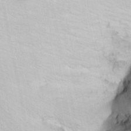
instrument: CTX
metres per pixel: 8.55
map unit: Nhu
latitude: -6.9919
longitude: -65.4615
